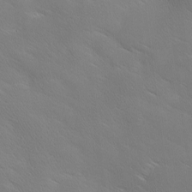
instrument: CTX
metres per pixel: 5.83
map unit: Ave
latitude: 0.9324
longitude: -114.4789
